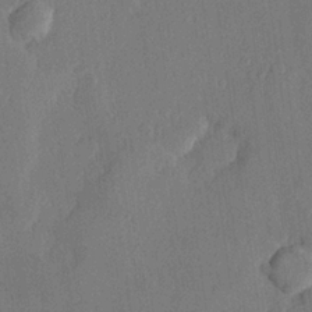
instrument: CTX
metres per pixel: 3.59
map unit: lHvf
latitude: 23.0458
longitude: 145.2376
